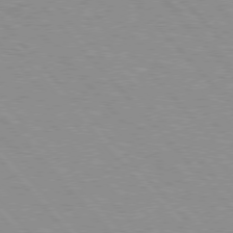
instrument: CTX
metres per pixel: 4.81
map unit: Hpe
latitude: 76.0633
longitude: -126.4412
